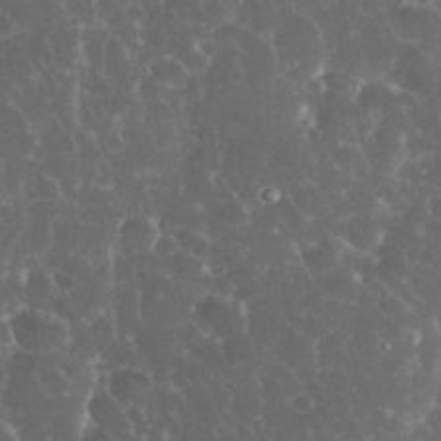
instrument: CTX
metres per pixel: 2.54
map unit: eHh
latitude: 34.8380
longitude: -64.4034
